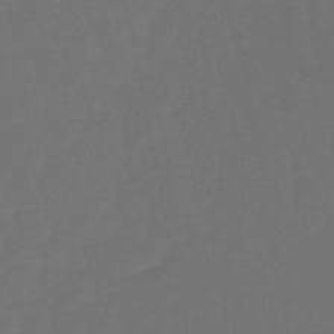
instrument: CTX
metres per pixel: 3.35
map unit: eHb
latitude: -50.6707
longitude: 78.7085
